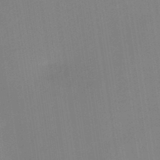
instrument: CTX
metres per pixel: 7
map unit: HNb
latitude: -44.6707
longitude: -42.6680
